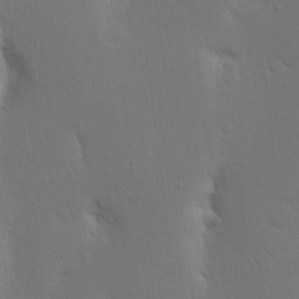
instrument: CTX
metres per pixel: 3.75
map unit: Nhu
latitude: 16.1200
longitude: -78.4601
